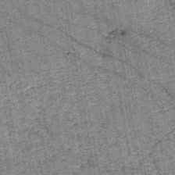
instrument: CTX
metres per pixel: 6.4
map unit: HNb
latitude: -45.2565
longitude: 53.2565
